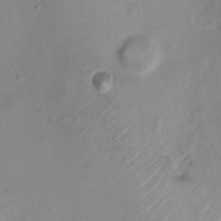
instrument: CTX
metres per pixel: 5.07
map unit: Nhu
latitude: 5.0458
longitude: -18.3089
